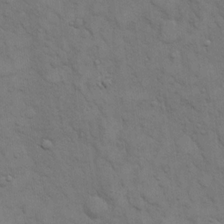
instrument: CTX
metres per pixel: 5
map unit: eHh
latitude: 15.9339
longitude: -66.4412
